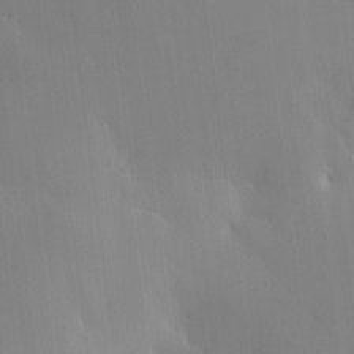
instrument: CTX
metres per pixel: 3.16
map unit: HNhu
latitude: 10.1578
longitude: 15.6155
